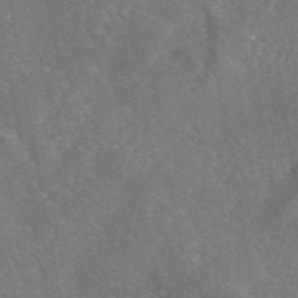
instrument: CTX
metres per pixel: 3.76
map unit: eAb
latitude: 46.5357
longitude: 106.5574
